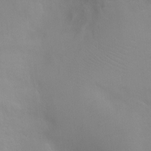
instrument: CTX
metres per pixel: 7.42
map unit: Ht
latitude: -4.9919
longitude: -28.1767
